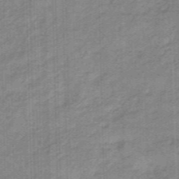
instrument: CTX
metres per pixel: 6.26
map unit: eHb
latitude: -45.5777
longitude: 83.7477
